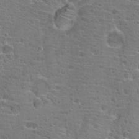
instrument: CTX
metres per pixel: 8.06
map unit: Hto
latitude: 19.7638
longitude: -41.6504
